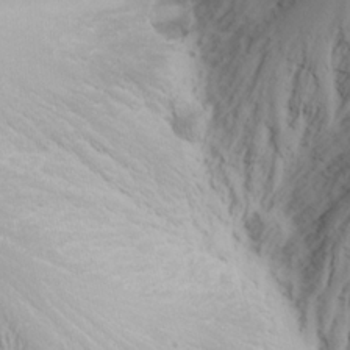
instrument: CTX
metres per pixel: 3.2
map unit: Nhu
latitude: -4.8219
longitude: -87.7827
